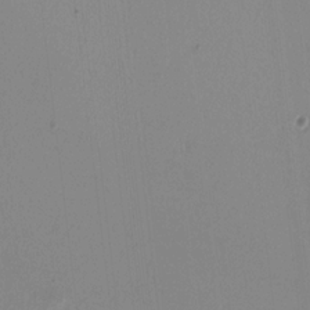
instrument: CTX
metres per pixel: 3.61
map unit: HNhu
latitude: -2.2172
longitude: -1.2726
